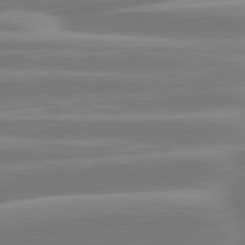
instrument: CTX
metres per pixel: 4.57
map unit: lApd
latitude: 81.3104
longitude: -131.1404
